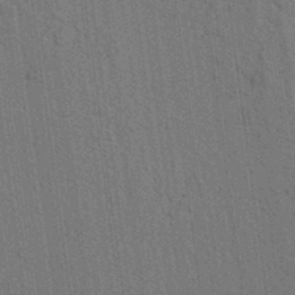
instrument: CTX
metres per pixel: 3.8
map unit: lAvf
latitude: 7.4048
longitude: 164.4818
